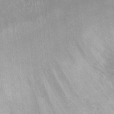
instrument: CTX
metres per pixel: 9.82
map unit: Ht
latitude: 8.9703
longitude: -38.3656
